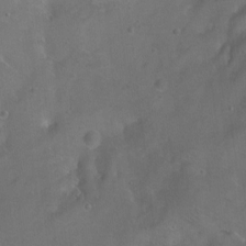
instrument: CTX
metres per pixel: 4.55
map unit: Ht
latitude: 0.4601
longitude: -37.5938
